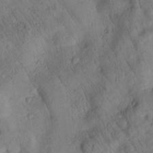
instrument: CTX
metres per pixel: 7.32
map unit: Htu
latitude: 2.8947
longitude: 177.8800
